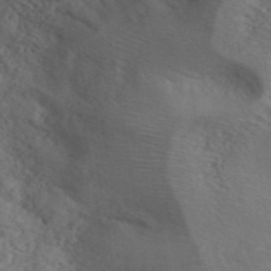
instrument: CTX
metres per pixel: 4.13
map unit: ANa
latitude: 42.1200
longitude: 55.9367
